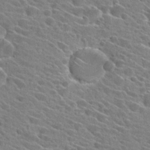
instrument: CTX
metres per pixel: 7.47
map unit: Hto
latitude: 25.3670
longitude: -42.4790
